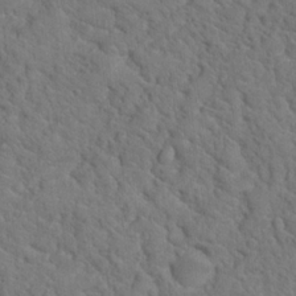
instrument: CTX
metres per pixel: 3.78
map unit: Hto
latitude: 19.0080
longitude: -35.0647
